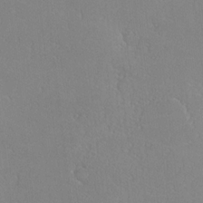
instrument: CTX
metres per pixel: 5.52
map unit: lHvf
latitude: -12.7841
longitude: -102.1578
